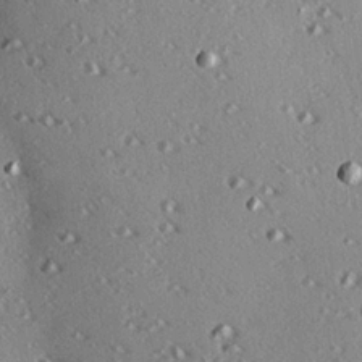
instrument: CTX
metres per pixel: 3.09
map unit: eHh
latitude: 22.2711
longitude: -90.1011
